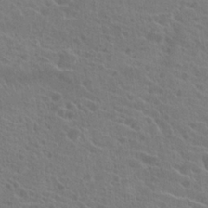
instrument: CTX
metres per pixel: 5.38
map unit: Hto
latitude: 23.0458
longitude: -39.6316
